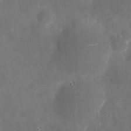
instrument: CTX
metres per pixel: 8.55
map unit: eHh
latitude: 3.9717
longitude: -70.3467
